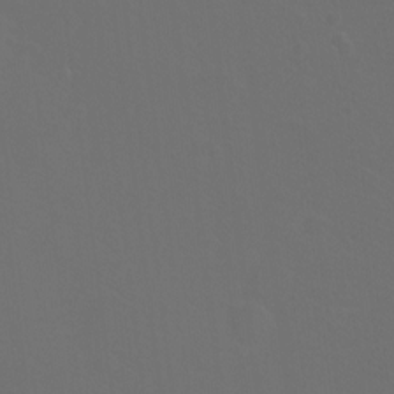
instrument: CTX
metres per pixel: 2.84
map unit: Ht
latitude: -10.1606
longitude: -37.4616
